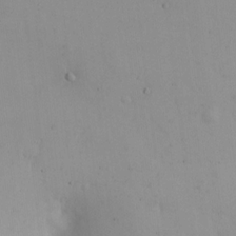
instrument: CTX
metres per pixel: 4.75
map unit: eHh
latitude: 11.7450
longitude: -61.3859
